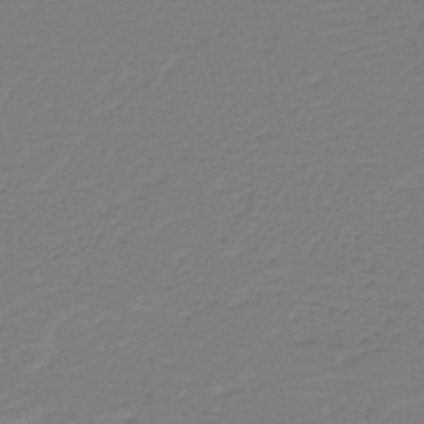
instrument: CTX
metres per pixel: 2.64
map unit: HNb
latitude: -41.9556
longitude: 50.3117
